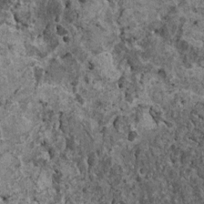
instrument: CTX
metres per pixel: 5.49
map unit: HNhu
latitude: 0.3467
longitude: 3.6344
